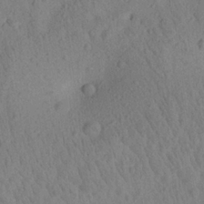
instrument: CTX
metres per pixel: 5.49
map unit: Aa
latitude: 22.8569
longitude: -139.0836
